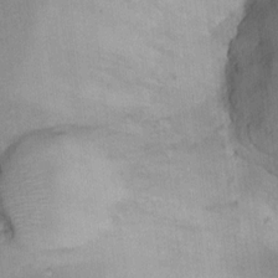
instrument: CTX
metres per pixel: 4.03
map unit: Hto
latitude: 12.3090
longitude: -37.6127
